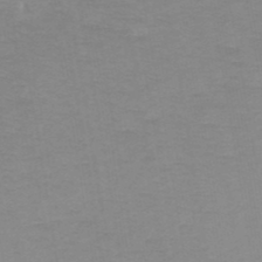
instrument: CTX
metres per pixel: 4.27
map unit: HNb
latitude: -48.5574
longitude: -45.1592
